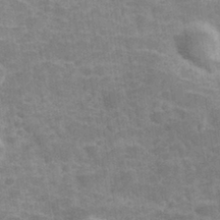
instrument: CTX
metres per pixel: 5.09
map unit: Hve
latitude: 31.7261
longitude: 151.7289
